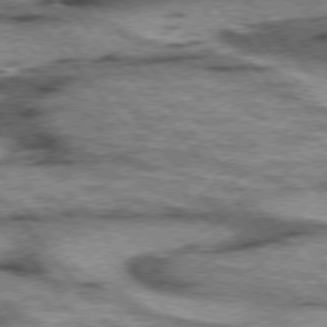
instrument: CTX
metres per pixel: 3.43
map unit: lApd
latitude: 75.4049
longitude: -49.4237
